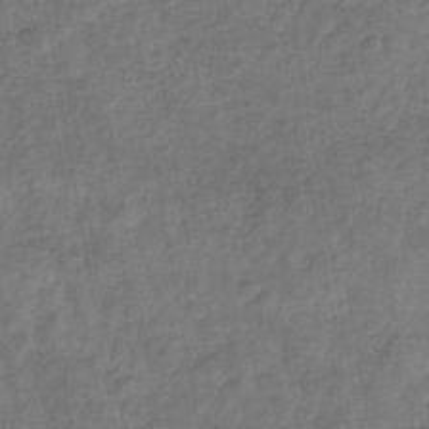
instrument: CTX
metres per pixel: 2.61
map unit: eHb
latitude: -33.4455
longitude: 74.3307
